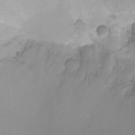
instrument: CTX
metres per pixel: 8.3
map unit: Ht
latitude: -1.0676
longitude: -18.9702
